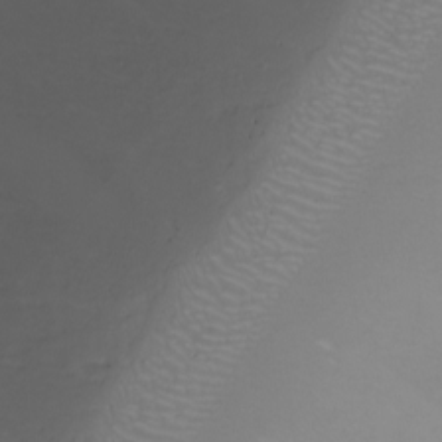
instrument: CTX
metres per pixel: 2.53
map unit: Nhu
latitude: -8.5196
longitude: -81.7261
